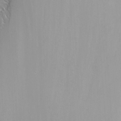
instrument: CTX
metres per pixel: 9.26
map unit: Nhu
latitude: -7.6722
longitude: -74.9136
